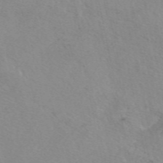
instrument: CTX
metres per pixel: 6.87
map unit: eAb
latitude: 49.6316
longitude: 106.6141
